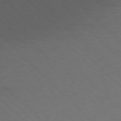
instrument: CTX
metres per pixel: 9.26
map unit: Ap
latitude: -77.1809
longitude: -85.4049
